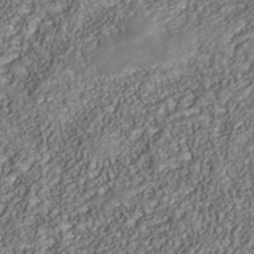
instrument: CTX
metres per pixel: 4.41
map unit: Nhu
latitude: -39.4077
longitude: -85.4238
